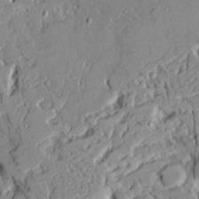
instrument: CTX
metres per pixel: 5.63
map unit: Ave
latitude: 22.6112
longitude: -129.1970
